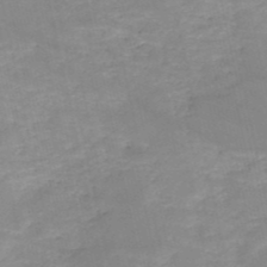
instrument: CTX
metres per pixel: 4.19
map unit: HNb
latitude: -49.9367
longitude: -39.4993
